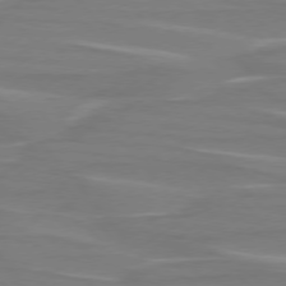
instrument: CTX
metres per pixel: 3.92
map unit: lApd
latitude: 75.8772
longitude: -80.6490
